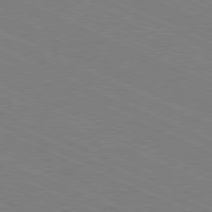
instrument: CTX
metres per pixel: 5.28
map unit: Ap
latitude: -80.8597
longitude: -75.1592
